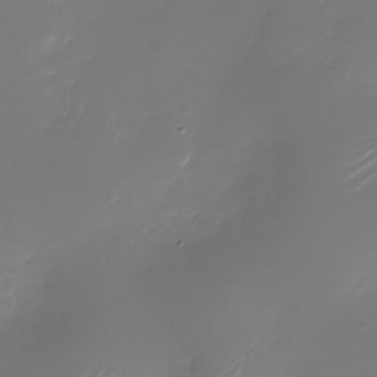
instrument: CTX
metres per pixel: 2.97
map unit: Nhu
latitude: -28.6519
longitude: -67.5371
